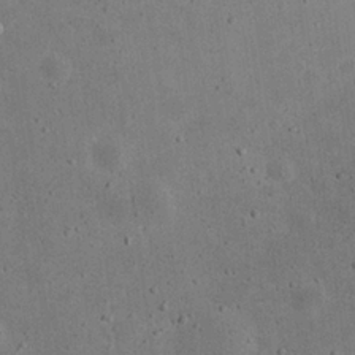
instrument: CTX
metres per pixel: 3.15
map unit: eHh
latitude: 24.2711
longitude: -68.2145
